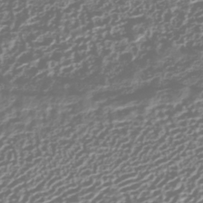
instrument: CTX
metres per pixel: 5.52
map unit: HNhu
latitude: -42.9352
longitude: 106.2929
